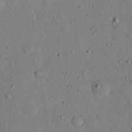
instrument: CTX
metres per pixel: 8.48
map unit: eHh
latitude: 25.6882
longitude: -77.3859
